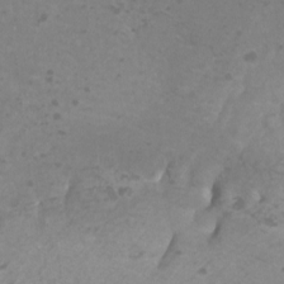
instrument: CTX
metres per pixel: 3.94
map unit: Ht
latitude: -2.0661
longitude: -17.5749
